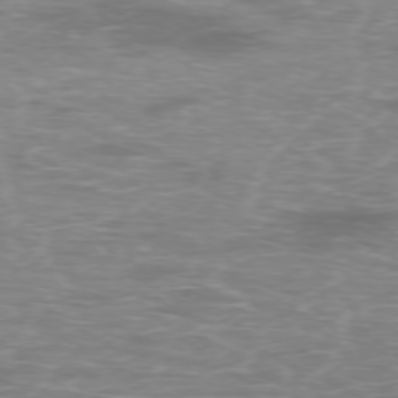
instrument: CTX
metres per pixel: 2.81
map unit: Hpe
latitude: -75.9178
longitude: -11.0270
